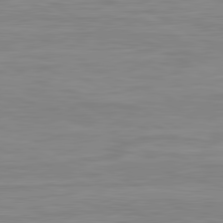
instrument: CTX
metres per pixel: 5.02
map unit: lApd
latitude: 80.8191
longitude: 171.7289
